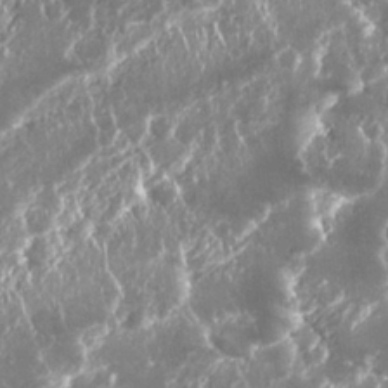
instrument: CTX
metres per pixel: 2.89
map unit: Nhu
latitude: 26.1956
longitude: -61.2726
